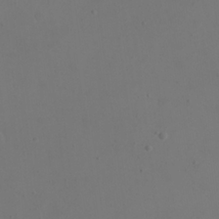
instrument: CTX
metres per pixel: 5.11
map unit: eHh
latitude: 23.5182
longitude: -66.2333
